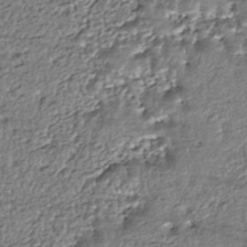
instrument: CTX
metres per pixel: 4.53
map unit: HNhu
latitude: -44.1606
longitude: 106.2362
